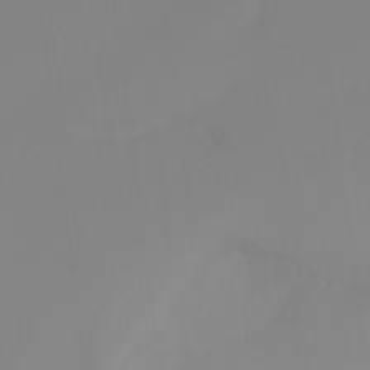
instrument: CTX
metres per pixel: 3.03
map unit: Ht
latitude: -14.8597
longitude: -50.4223
